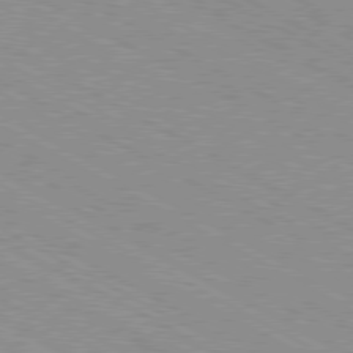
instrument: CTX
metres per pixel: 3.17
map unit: Hpe
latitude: -80.9920
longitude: 16.8219
